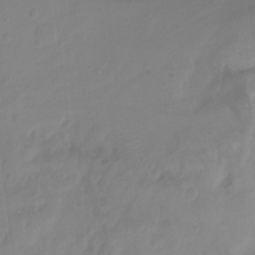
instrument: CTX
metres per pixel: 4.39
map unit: Nhu
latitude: -12.9920
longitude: -60.5357
